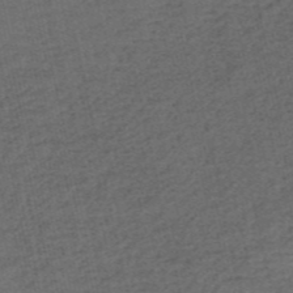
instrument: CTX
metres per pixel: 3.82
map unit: eHh
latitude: -54.7085
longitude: -89.7828
